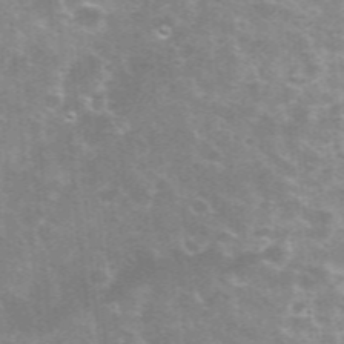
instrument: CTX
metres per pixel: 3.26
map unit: eHh
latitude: 35.9528
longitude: -59.9528
